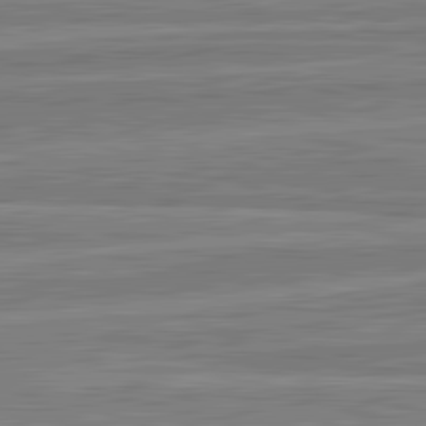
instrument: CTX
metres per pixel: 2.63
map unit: lApd
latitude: 82.8380
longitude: 178.8597
